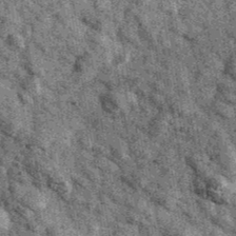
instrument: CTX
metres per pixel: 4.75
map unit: Ave
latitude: 40.8569
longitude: -107.4615
